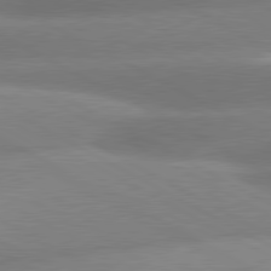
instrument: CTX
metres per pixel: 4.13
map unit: lApd
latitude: 80.7057
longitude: -163.9717
